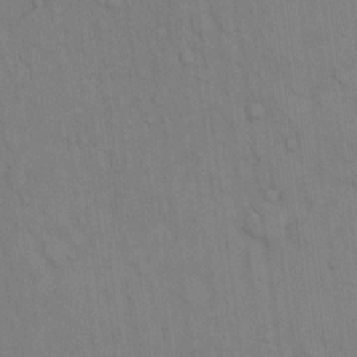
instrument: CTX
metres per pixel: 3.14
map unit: Hto
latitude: 13.2159
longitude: -61.2915
